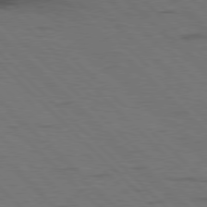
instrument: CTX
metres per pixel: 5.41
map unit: Hpe
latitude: 77.4615
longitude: -155.0836
